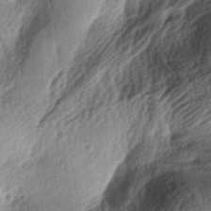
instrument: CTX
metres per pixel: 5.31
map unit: lAa
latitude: -5.8422
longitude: -124.0633
